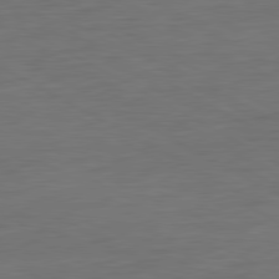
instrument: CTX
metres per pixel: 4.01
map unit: Ap
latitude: -81.4833
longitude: -78.8947
